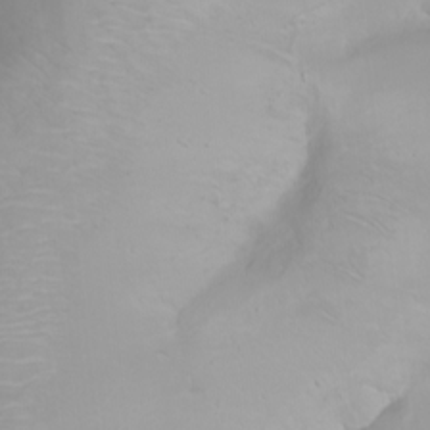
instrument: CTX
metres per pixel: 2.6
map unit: Ht
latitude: -0.6897
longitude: -61.2537
